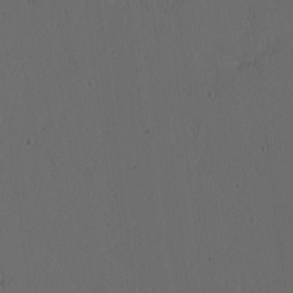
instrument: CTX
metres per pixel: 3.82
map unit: Ave
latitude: 13.8583
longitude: -106.8002
